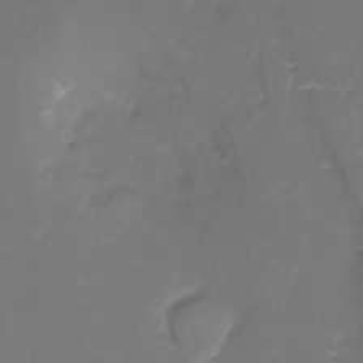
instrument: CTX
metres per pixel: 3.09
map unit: Nhu
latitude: -13.3699
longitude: -69.8772
